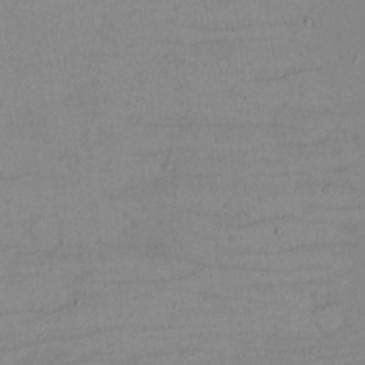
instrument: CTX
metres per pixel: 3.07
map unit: eHh
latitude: -5.6155
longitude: -80.8947
